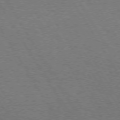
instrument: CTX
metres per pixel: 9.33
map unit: Hpe
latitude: 73.1026
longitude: -129.3293
